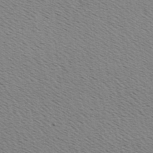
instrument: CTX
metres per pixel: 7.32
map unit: Hve
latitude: 2.6301
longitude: -124.8946
